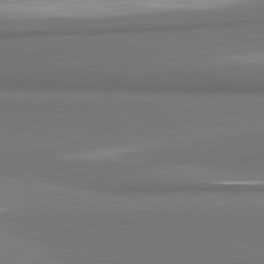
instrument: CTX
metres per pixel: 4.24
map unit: lApd
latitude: 81.6883
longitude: 173.9367
